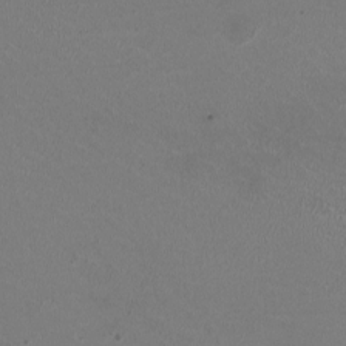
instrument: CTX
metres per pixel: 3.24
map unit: HNhu
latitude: -2.5384
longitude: -2.5357
